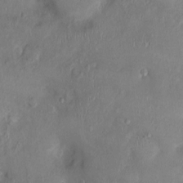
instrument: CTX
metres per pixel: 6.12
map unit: Nhu
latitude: 1.0080
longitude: -14.8380
